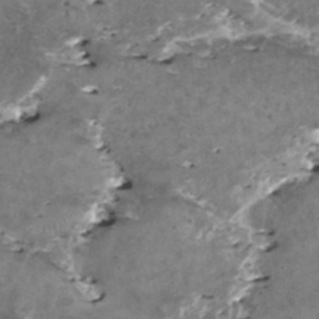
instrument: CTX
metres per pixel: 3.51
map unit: HNhu
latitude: 1.9717
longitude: 5.9556
